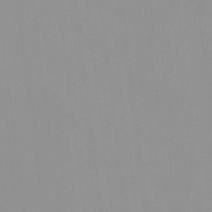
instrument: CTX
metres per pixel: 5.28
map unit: HNhu
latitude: -0.7086
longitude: -5.6883
